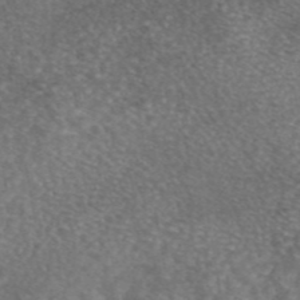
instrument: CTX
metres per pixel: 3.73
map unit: eAb
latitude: 45.8205
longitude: 106.8408
